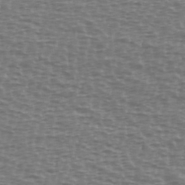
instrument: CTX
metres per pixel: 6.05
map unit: Ave
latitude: 38.3467
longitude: -113.5560
